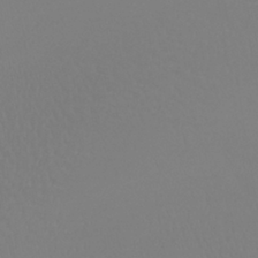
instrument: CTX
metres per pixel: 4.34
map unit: lHb
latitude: -42.2550
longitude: 60.2362
